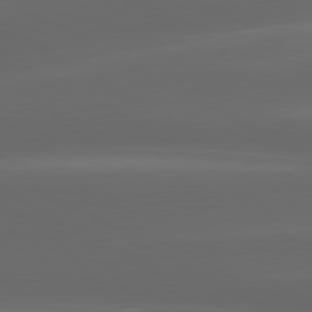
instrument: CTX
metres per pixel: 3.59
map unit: lApd
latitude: 80.3467
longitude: -145.1025
